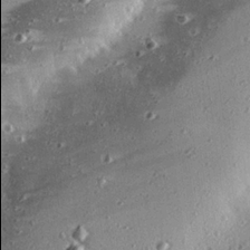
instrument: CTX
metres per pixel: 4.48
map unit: eHh
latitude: 23.9906
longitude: -89.9906
